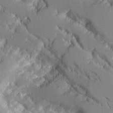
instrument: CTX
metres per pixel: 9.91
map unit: Aa
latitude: 12.2334
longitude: -125.8205
